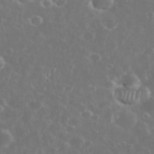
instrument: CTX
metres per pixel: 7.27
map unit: eHh
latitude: 34.3656
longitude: -60.9702
